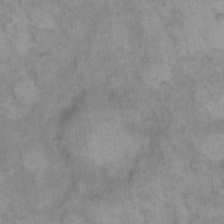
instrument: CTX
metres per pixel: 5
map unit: eHh
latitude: 15.3104
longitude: -66.4790
